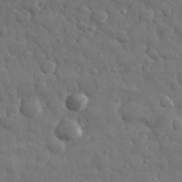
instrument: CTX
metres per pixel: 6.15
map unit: eHh
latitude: 32.6679
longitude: -70.6679
